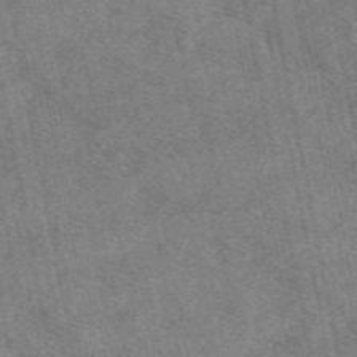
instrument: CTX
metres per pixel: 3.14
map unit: eAb
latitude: 47.7828
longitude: 121.7288
